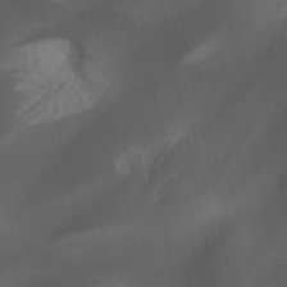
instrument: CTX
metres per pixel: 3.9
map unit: Nhu
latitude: -10.2173
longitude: -69.8583
